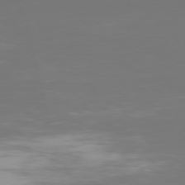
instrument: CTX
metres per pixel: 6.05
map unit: Hpe
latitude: 75.8394
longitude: -128.1200
